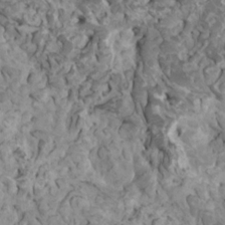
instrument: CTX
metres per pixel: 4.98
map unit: HNhu
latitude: 6.2900
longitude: -1.2915
